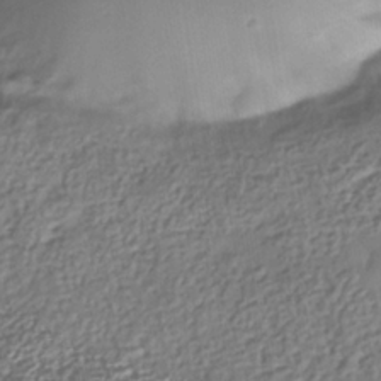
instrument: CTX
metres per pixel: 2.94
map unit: Nhe
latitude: -40.3306
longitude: -110.9892
